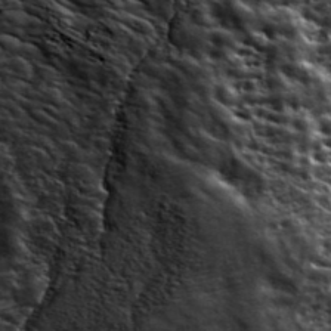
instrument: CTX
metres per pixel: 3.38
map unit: ANa
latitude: 42.6491
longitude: -87.0080
